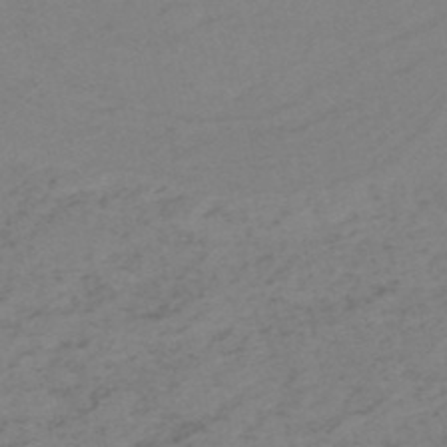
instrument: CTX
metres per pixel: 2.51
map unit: HNb
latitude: -52.1416
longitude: -52.2901
